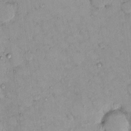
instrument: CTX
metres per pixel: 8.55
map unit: eHh
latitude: -0.0661
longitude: 16.8408
